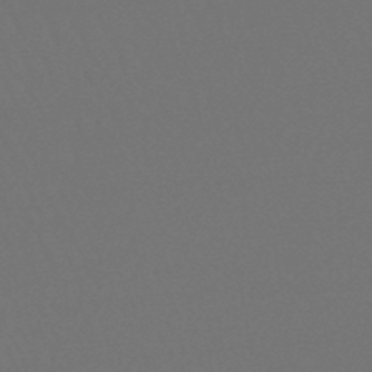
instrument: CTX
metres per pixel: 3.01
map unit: lHb
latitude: -46.9919
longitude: 64.5385
